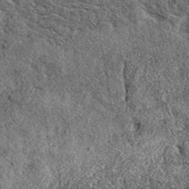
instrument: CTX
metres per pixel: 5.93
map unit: eAb
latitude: 38.7246
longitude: 106.1039
